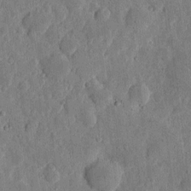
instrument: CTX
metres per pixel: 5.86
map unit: eHh
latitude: 6.0444
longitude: -71.7638
